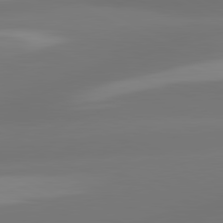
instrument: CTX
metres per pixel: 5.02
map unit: lApd
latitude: 81.4426
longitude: -164.9514
